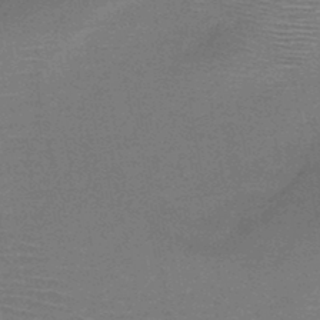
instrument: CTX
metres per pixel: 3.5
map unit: HNb
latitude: -46.5573
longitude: -39.9717
